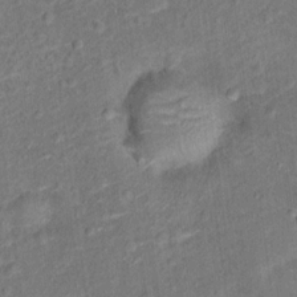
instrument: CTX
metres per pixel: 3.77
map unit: Hto
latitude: 15.7639
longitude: -42.0444
